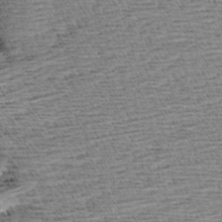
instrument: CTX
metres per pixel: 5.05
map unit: Aa
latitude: 7.4237
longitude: -137.3671
